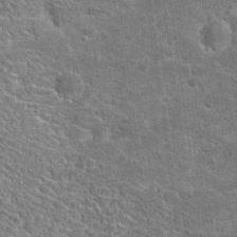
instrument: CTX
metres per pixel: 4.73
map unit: Hto
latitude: 19.3670
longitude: -37.0459
